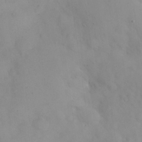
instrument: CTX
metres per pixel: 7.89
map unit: eHh
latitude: 24.6112
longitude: -64.8191
